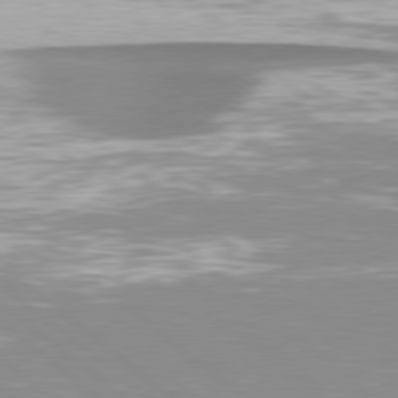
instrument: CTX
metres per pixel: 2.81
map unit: lApd
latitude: 78.9136
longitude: -88.9136
